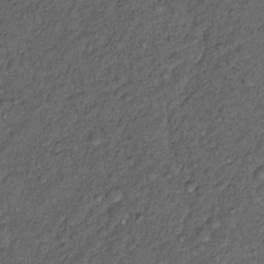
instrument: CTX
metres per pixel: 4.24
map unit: Nhu
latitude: 12.8380
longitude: -28.7435
